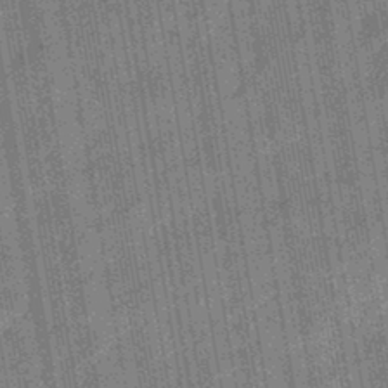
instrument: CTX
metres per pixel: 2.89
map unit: eHb
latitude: -44.2740
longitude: 87.9178
